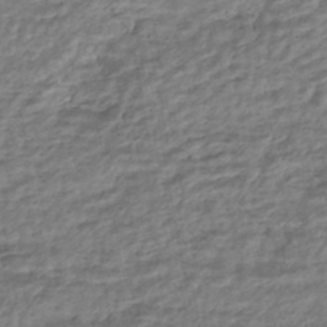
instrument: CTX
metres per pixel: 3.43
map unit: HNhu
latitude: -45.0109
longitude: 102.4818
